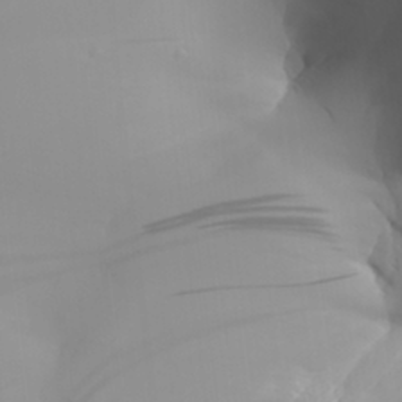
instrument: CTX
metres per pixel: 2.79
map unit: Aa
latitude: 27.6316
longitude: -132.8380
